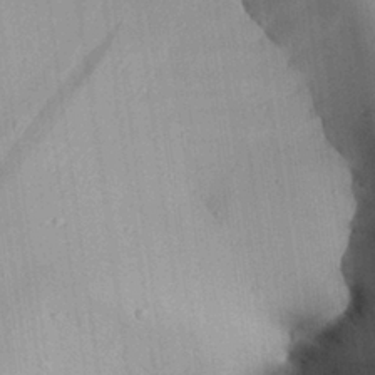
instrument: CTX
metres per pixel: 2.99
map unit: Aa
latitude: 28.0255
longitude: -134.5357
